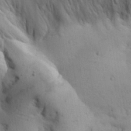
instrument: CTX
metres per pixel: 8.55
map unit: Aa
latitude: 29.3859
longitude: -145.0269
